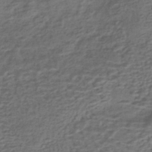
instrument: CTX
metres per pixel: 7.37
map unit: HNhu
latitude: -42.7463
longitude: 103.0675
